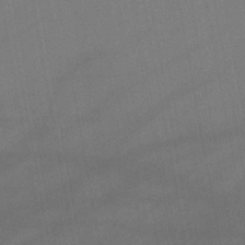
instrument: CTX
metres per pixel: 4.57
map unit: lHb
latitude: -46.5762
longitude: 71.5966
